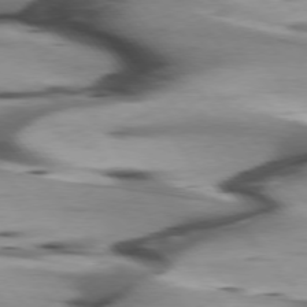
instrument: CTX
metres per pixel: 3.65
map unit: lApd
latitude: 75.8961
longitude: -65.2159
